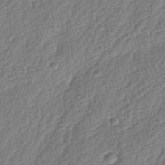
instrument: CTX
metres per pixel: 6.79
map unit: lAa
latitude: -3.1809
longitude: -128.7813
